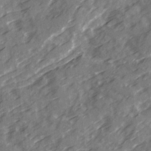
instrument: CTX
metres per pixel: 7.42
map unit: Ave
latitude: 19.4804
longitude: -130.9514
